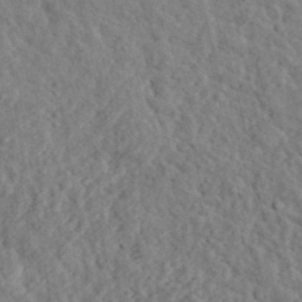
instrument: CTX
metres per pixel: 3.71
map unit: eHh
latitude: 35.8205
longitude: -78.6869
